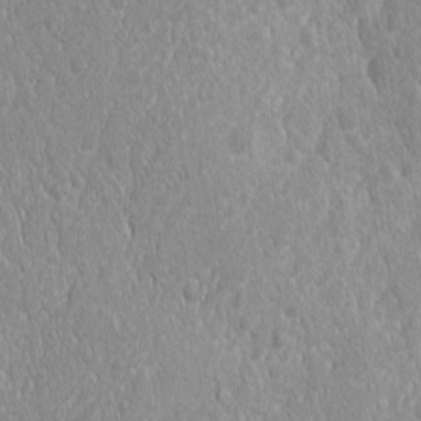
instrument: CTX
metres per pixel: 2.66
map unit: Ave
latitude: -10.9164
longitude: -120.2523
